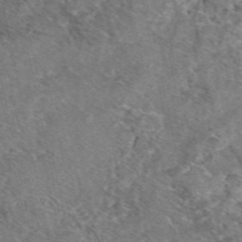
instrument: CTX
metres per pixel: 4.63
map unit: eAb
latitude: 48.7435
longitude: 113.7478
